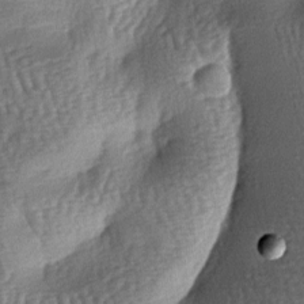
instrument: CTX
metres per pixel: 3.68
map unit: lAa
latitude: -7.2565
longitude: -127.8772
